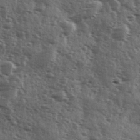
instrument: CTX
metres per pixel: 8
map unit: Ave
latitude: 11.6694
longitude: -102.8758
